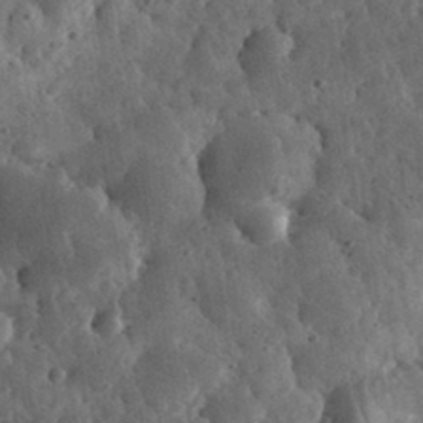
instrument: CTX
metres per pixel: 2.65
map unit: eHh
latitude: 33.2915
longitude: -79.2915
